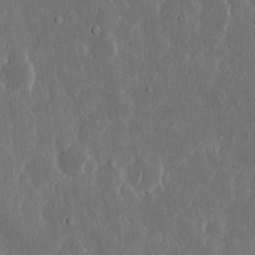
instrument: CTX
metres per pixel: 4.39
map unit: Nhu
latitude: 18.9702
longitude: -72.6491
